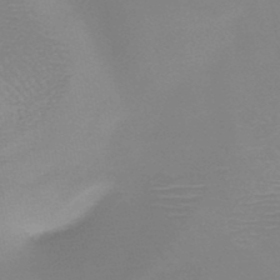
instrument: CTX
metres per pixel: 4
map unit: HNb
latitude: -46.3684
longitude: -43.6883
